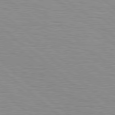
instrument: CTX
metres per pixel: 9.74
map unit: Hpe
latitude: 78.8380
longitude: -140.3089
